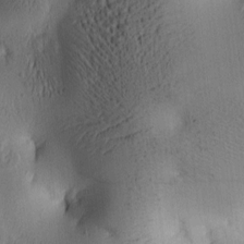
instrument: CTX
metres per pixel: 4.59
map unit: lAa
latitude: 5.7450
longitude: -113.9717
